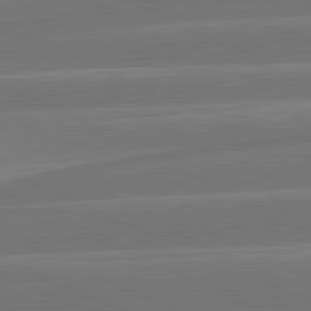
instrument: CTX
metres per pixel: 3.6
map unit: lApd
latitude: 81.7450
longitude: -135.6505
